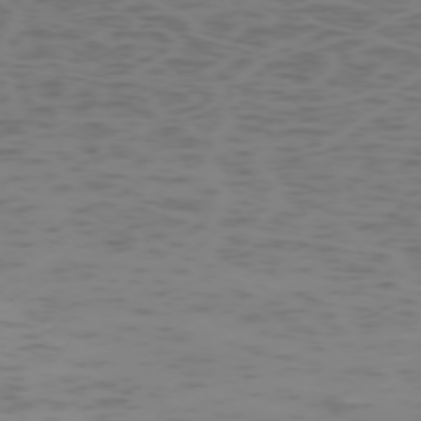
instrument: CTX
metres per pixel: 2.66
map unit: Hpe
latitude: -73.3887
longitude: 6.4629
